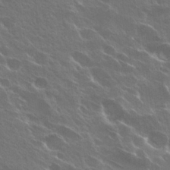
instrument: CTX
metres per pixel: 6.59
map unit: Hto
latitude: 27.7828
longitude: -41.0458
